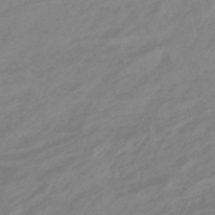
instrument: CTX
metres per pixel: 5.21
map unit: eHb
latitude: -45.8611
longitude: 84.4062
